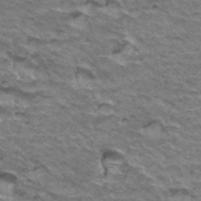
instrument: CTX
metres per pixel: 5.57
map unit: Hto
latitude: 35.9150
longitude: -42.6302
